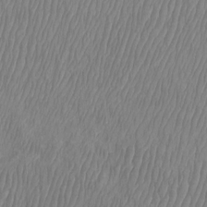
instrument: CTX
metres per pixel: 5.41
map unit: Htu
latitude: -8.8786
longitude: -75.6883
